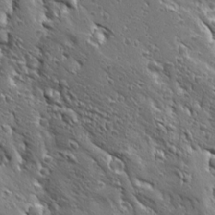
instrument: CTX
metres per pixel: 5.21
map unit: Ave
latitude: 19.6694
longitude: -136.9892
